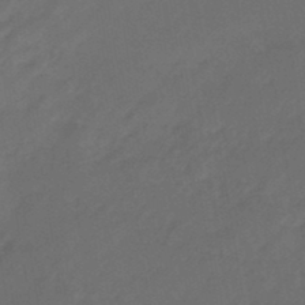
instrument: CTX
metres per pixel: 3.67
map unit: eHb
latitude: -46.5951
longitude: 85.3509
